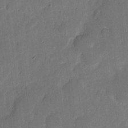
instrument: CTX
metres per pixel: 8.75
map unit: eHh
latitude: 5.2159
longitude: -66.5734
